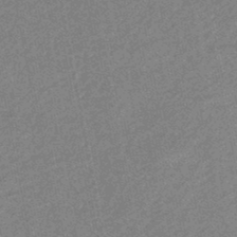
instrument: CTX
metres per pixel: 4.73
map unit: eHb
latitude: -44.4062
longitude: 89.1053
